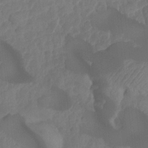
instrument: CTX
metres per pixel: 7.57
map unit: HNhu
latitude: -24.2550
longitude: 49.7100
